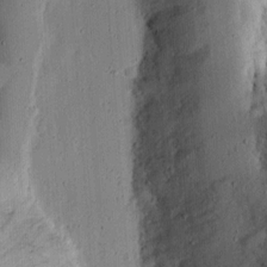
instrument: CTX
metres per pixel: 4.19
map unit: Ht
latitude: 11.7261
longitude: -74.0633
